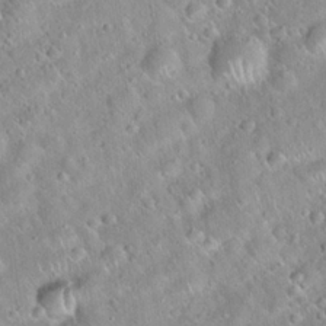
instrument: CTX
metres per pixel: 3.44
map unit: Hto
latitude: 20.3845
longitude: -52.7435
